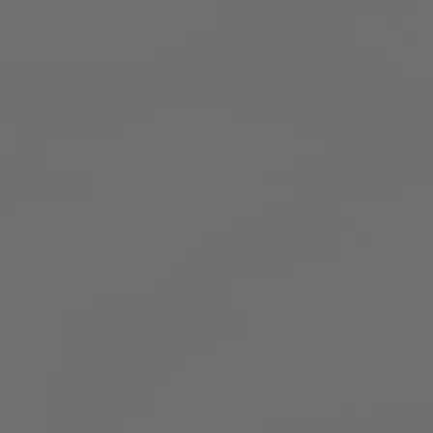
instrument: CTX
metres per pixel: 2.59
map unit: lApd
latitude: 79.3860
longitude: -138.9325
